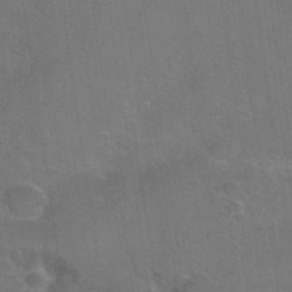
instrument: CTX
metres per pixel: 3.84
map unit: Hto
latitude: 36.0822
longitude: -46.2334
